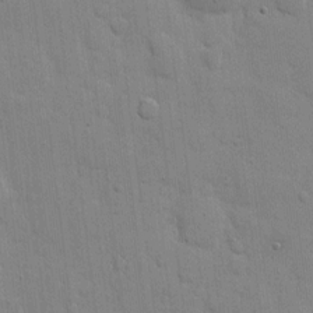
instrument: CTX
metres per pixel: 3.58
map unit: eHh
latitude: 9.8961
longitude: -66.9324
